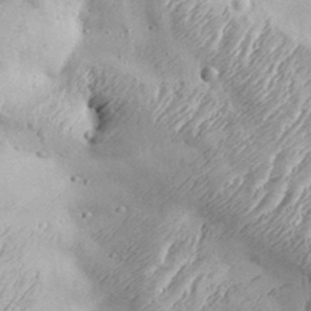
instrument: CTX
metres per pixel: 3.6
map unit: Aa
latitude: 33.6316
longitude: -134.6868
